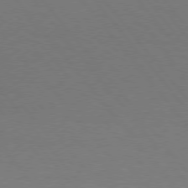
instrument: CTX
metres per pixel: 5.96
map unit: Hpe
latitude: 75.5182
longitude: -144.8380
